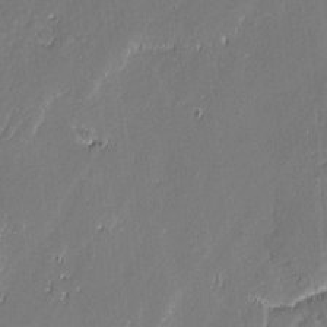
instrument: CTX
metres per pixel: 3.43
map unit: lAvf
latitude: -0.4062
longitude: -108.7813
